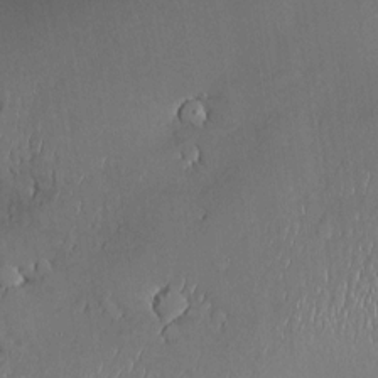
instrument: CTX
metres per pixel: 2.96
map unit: Hve
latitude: -11.5210
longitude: 173.8233
